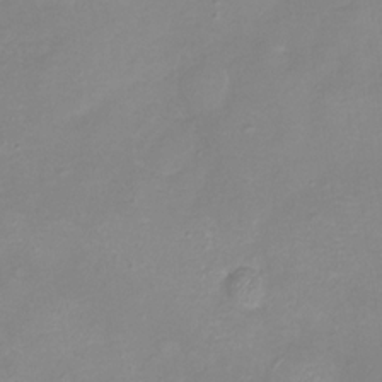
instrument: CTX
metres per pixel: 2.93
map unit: eHh
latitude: -6.8219
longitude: -78.1767
